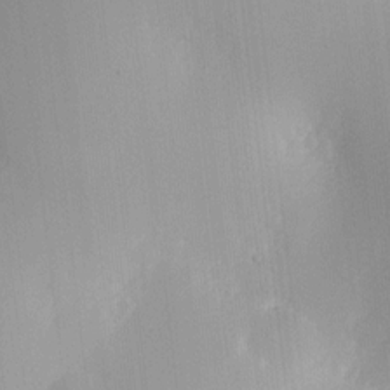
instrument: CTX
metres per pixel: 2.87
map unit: HNhu
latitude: 9.4804
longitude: 15.5777
